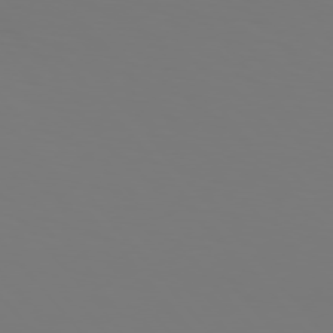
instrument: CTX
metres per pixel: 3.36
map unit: Hpe
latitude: 76.1011
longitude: -132.6302
